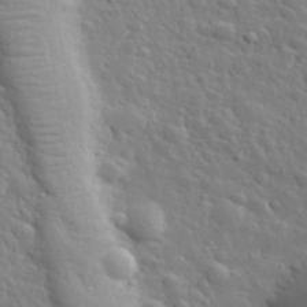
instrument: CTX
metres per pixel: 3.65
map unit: lHvf
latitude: 34.2144
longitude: -81.8961
